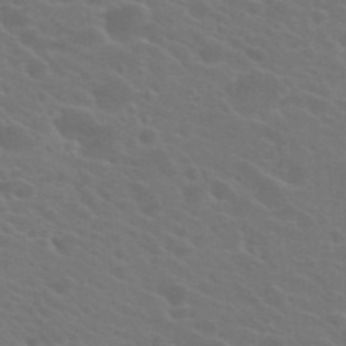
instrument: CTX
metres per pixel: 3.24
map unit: Hto
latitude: 23.5560
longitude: -36.6113
